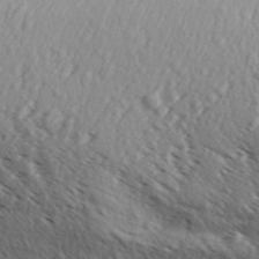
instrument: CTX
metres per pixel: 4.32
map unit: Aa
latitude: 30.3657
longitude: -139.3293
